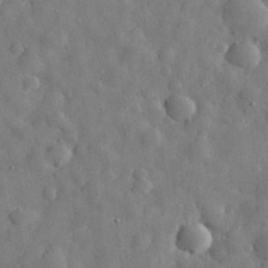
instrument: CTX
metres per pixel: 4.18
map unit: eHh
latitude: 30.4223
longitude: -73.5749
